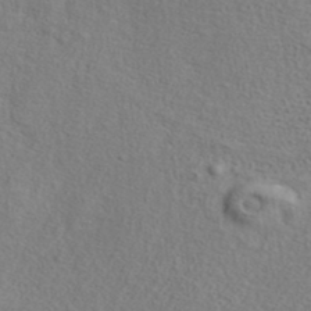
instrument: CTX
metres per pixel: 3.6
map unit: ANa
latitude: 39.1214
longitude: 21.2942
